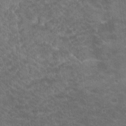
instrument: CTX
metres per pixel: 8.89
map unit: Hto
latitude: 19.1781
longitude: -35.4993
